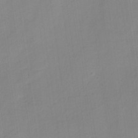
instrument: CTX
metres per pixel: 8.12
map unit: HNb
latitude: -31.8044
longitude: 59.9556
